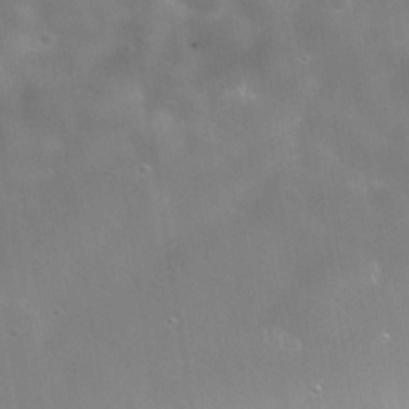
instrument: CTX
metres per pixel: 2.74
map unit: Nhe
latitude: -38.8030
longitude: -118.0633
